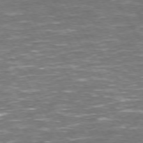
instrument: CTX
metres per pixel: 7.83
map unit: Hpe
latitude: 72.3090
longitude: -124.4790
